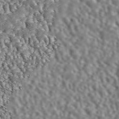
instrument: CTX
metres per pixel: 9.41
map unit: ANa
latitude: 46.2712
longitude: 48.7652
